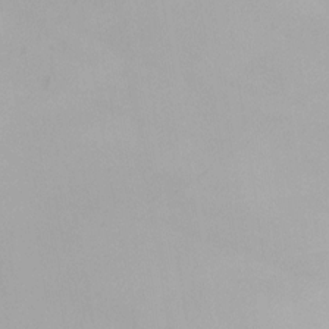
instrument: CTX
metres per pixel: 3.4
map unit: Nhu
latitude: -3.9745
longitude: -93.3859
